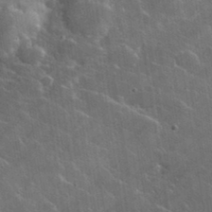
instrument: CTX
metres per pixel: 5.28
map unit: lHvf
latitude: 35.5938
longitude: -92.1766
